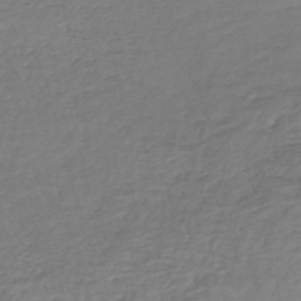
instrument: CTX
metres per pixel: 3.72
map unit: HNhu
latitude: -47.3887
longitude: 28.1039
